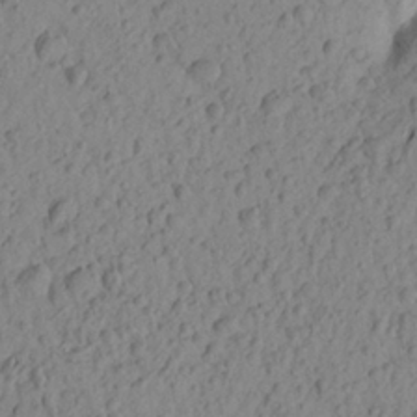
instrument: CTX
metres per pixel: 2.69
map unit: Aa
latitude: 23.0836
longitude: -149.2348
